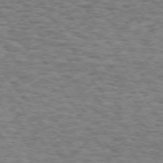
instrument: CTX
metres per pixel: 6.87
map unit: Hpe
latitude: 73.1970
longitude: -130.8569
